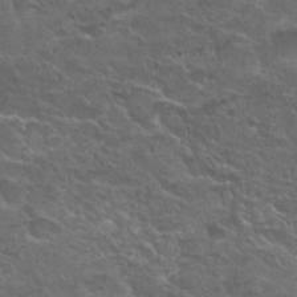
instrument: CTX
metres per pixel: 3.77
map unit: Nhu
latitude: 25.7260
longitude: -50.6679
